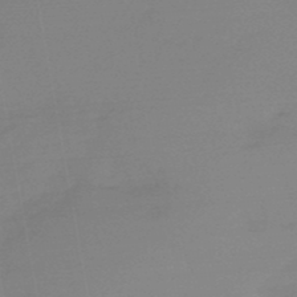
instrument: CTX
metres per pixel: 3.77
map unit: HNb
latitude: -49.9745
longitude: -38.9325
